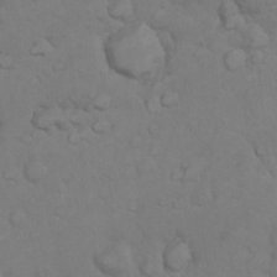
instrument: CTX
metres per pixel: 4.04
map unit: Nhu
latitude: 10.0444
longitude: -24.5356
